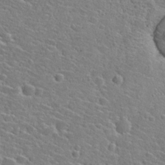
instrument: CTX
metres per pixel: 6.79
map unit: Hto
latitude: 25.6316
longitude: -47.8773
